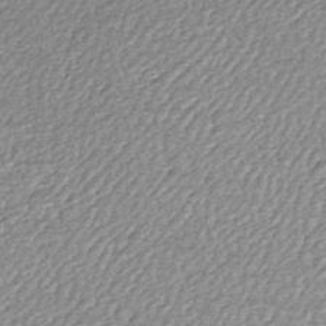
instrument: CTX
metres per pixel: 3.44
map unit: HNhu
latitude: -46.6518
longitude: 105.9745
